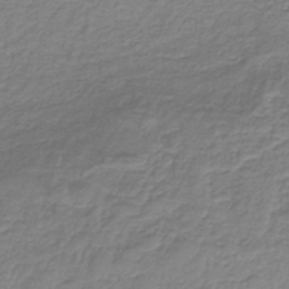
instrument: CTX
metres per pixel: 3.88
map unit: HNb
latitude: -36.6518
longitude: 50.5952
